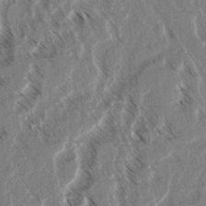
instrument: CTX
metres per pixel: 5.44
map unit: lAvf
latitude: 4.1389
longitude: -105.8584
